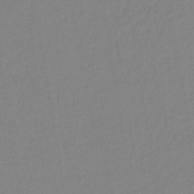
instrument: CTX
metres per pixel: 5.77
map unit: lHb
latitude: -41.7289
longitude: 74.8597
